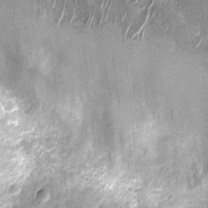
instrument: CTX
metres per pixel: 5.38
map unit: Nhu
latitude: -12.2551
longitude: -21.8394
